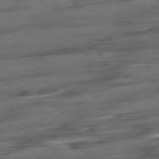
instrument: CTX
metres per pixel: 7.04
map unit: Hpe
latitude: -78.8408
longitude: -19.2915
